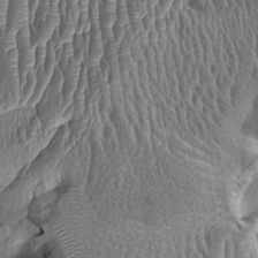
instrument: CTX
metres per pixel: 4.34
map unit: Ht
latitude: -0.3118
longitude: -14.2901
